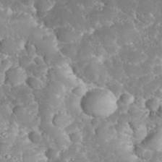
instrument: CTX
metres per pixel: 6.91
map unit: eHh
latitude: 34.4979
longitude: -64.5546
